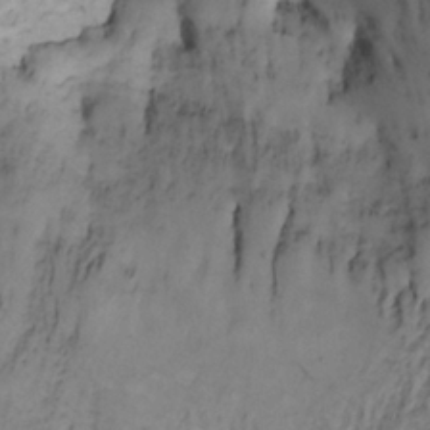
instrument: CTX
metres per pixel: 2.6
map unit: Nhe
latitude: -1.6344
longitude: -58.3656
